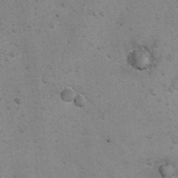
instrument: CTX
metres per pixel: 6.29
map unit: Ht
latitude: 8.9325
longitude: -36.8002
